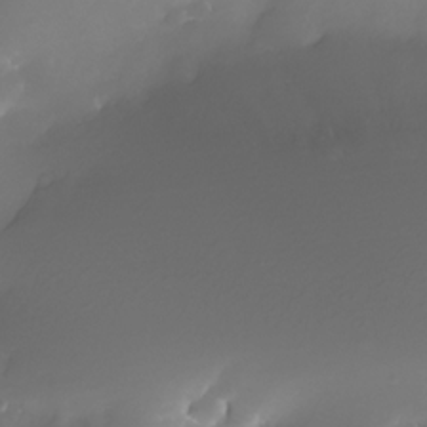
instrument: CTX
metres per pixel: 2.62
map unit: Nhe
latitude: -33.4833
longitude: -116.8758
